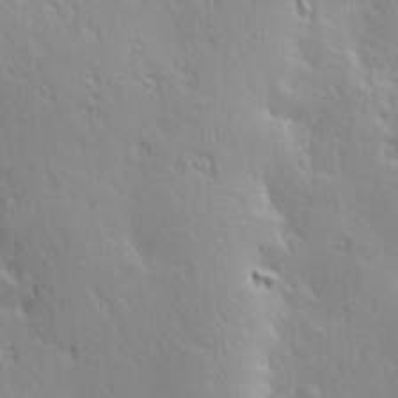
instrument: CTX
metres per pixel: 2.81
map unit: Hve
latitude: 23.4993
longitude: -96.8191
